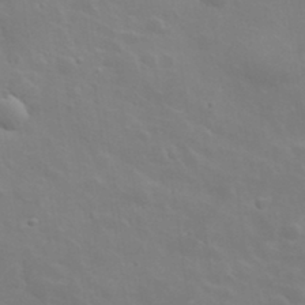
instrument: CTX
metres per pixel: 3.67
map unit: lHvf
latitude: 33.7261
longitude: -82.5545
